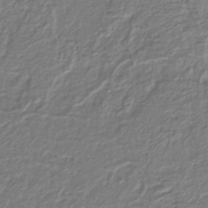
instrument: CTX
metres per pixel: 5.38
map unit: lHb
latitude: -42.5384
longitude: 61.5210
